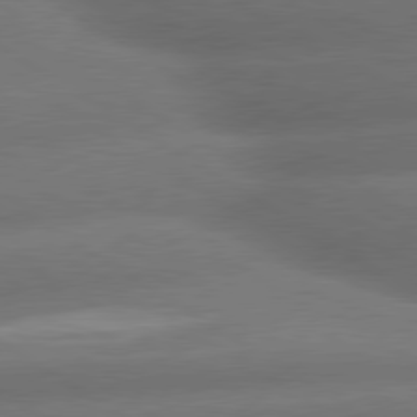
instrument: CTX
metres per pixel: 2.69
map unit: lApd
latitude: 79.8395
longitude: -154.9325
